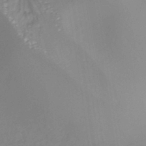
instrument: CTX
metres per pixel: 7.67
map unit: HNhu
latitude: -43.7288
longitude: 101.4265
